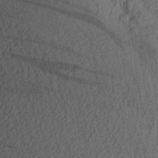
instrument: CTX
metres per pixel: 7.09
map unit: Aa
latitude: 26.3278
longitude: -145.1214
